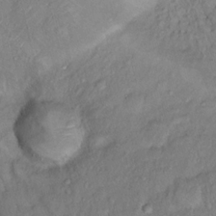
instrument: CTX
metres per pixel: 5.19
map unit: Hto
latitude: 14.3090
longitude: -29.2537
